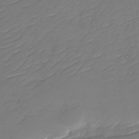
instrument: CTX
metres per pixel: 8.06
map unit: Nhu
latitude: -30.3684
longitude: -73.2537
